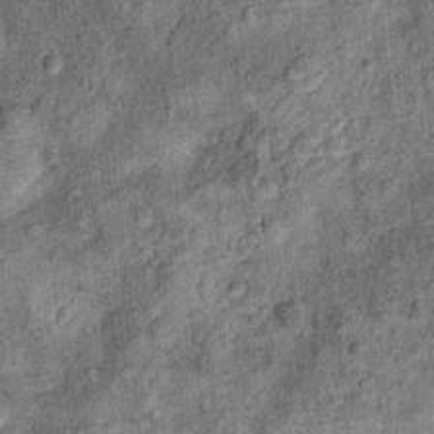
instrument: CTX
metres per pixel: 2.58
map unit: Ht
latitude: 10.8569
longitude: -38.5546
